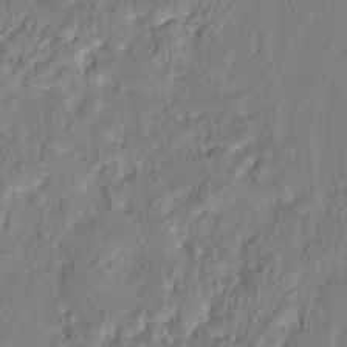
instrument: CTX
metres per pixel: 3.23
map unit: HNhu
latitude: 4.5168
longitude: -7.2726
